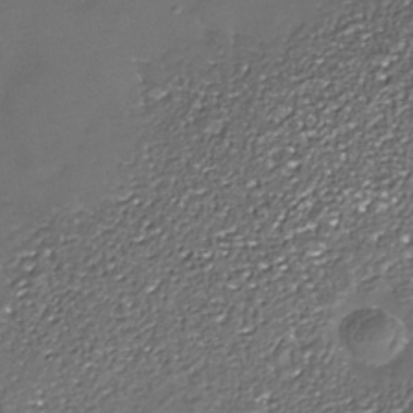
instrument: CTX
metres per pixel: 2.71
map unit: Nhe
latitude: -35.5588
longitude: -87.7260
